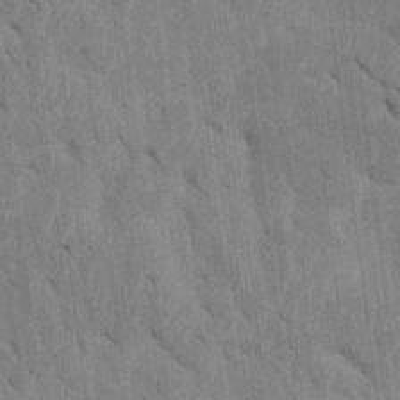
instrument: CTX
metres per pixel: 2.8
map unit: Htu
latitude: 0.5734
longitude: 147.2754
